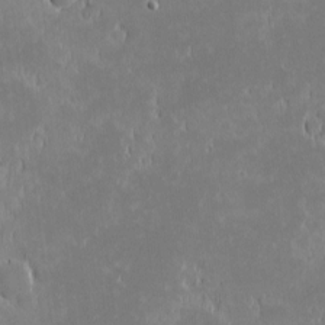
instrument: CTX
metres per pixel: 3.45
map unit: eHh
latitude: -1.8234
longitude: -84.2901
